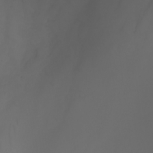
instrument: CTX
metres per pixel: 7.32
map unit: Nhu
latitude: -8.4818
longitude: -93.4426
